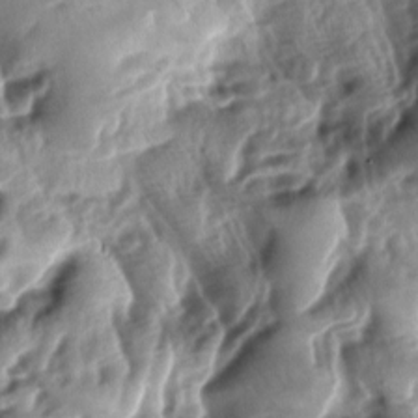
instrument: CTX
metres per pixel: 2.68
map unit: lAa
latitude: -7.7477
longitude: -126.6491
